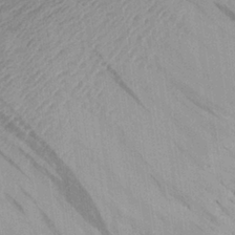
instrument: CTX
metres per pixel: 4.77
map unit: Aa
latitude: 26.1767
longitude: -145.3104
